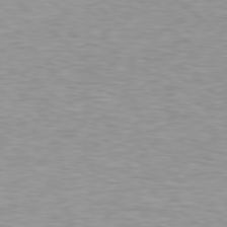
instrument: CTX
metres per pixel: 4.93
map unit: Hpe
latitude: 78.6869
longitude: -167.7827
